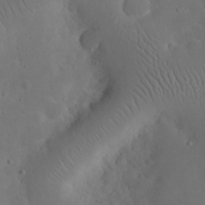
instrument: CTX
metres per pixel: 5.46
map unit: eHh
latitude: 23.9150
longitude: -66.8191
